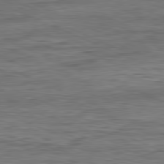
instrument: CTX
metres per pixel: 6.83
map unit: Ap
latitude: -82.0850
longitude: -75.8583
